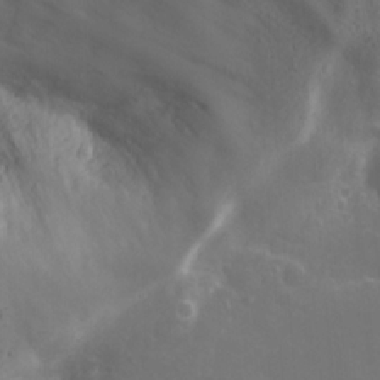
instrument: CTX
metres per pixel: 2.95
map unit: Nhu
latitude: 24.3656
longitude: -61.6883
